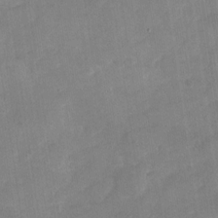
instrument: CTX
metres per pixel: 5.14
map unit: Nhu
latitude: -27.5210
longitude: -62.6491
